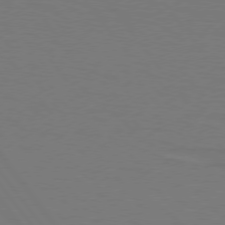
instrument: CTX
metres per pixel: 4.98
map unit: lApd
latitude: 75.5182
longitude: -79.4049
